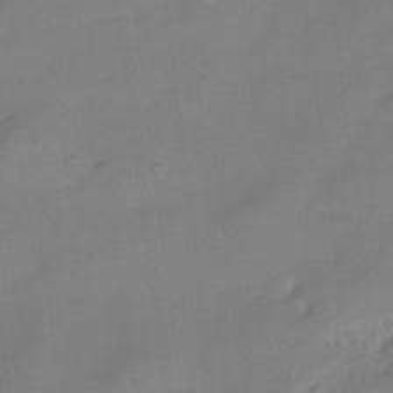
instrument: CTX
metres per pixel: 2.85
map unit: HNhu
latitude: -27.6155
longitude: 75.2565
